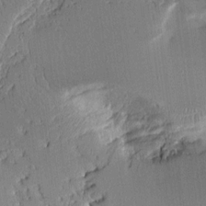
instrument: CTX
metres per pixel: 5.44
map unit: Aa
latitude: 11.4427
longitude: -128.1011
